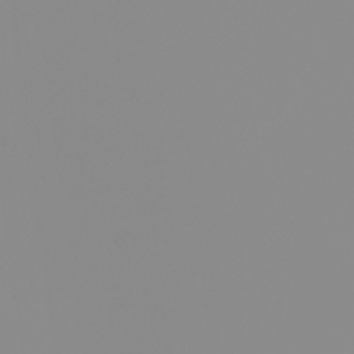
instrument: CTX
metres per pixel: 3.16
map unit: Nhu
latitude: -0.3685
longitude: -75.1403
